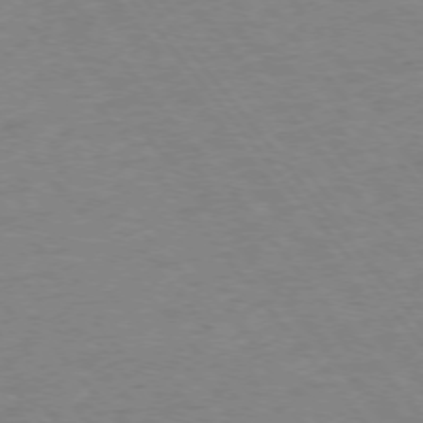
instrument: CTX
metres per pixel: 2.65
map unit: Ap
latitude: -75.7856
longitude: -81.8205
